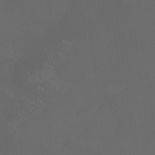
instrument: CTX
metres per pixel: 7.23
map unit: HNhu
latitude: 0.4979
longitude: -2.5168
